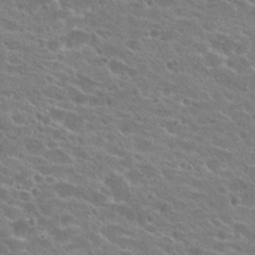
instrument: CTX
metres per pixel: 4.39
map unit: Hto
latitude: 23.6316
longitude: -43.6316
